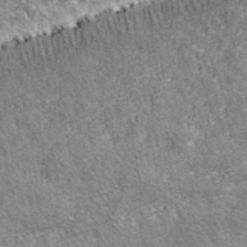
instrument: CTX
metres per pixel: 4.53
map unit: eHh
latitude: 43.2915
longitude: -91.2348
